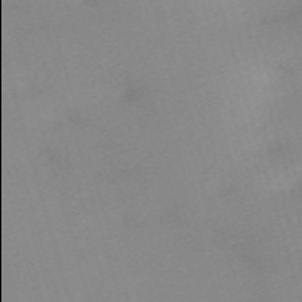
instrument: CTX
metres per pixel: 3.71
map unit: eHh
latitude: -61.5966
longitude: 50.0094
